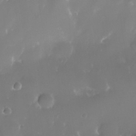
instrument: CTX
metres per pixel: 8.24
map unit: Nhe
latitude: -35.7100
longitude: -131.2726
